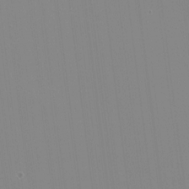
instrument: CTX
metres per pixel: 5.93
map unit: HNhu
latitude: -1.7856
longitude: -6.0255
